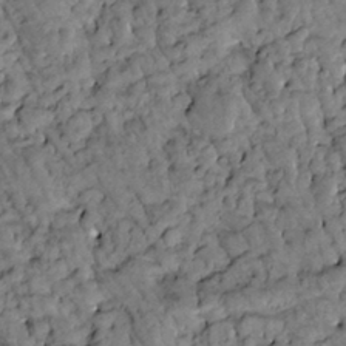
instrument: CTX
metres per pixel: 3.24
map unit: Htu
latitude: -2.9541
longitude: 173.8422
